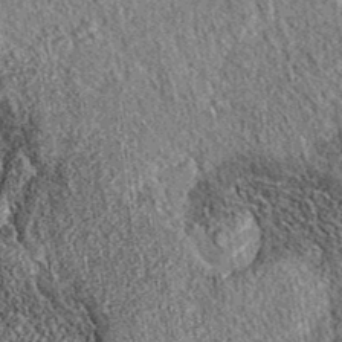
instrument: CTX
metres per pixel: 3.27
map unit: eAb
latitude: 36.4790
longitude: 109.4832
